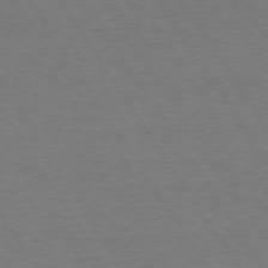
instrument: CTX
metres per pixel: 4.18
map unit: Hpe
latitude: 74.0444
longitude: -129.7827
